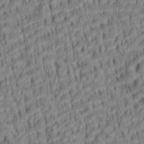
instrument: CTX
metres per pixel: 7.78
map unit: lAa
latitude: 5.8205
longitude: -115.2348
